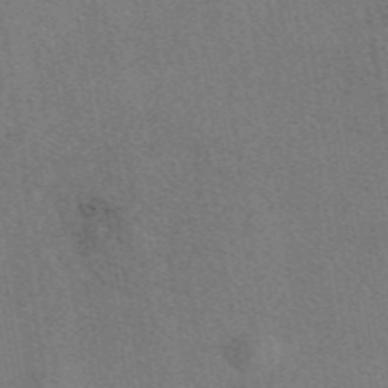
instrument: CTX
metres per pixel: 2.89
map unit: eAb
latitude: 48.7246
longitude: 114.9919
